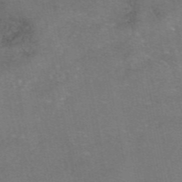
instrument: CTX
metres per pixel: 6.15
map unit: eAb
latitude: 47.7072
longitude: 104.1228
